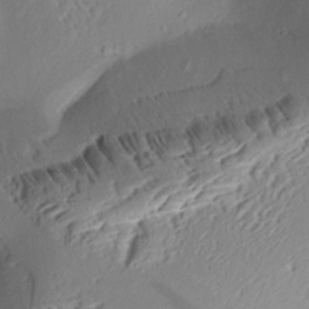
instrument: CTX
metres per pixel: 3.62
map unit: Aa
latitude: 10.1011
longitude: -142.5735
